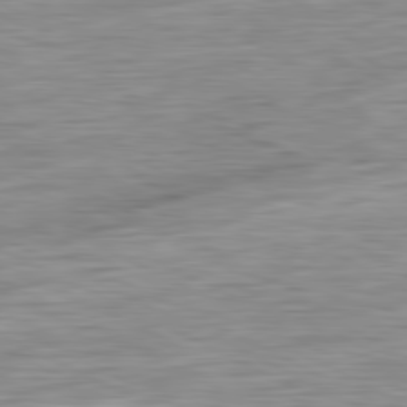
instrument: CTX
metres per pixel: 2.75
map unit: Ap
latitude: -81.8045
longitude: -67.4426
